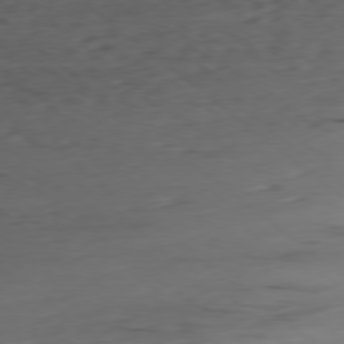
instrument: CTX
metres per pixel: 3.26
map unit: Ap
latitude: -79.0297
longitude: -59.6316
